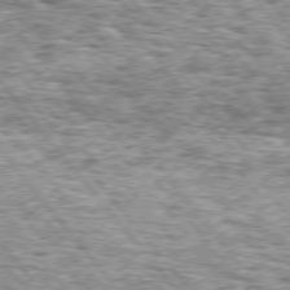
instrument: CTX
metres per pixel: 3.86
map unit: Hpe
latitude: 75.1403
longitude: -157.2725
